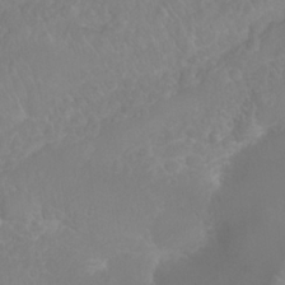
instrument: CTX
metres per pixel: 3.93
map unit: Nhu
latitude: 26.7246
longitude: -64.4979
